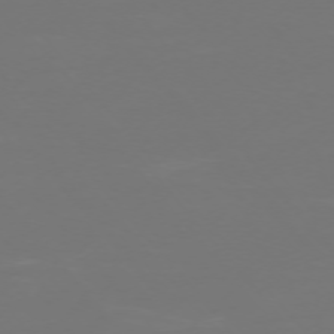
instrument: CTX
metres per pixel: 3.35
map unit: Ap
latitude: -74.7275
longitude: -76.4223
